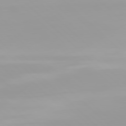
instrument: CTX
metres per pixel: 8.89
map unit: Hpe
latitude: 77.6694
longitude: -140.3845
